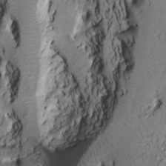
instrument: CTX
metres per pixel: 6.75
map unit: HNhu
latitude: 4.2522
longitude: -5.4237
